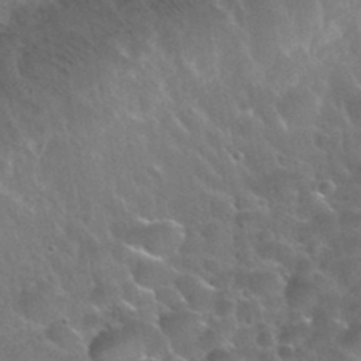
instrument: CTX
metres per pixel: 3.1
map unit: Nhu
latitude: 31.9528
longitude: -53.7261
